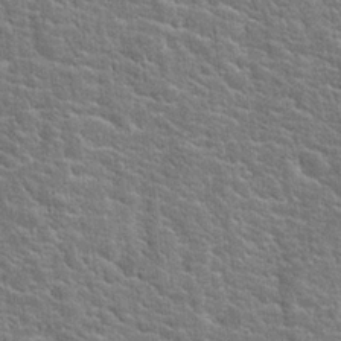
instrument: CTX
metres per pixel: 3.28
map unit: Hto
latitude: 20.7435
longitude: -44.4601
